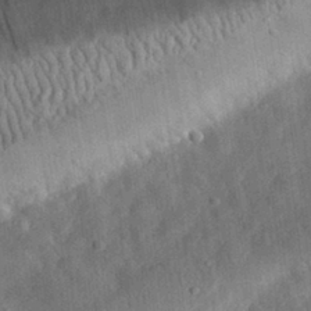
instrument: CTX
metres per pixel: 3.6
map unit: eHh
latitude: 31.8206
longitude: -75.3482
